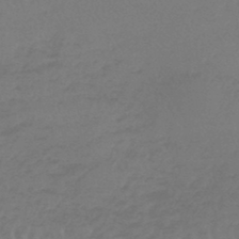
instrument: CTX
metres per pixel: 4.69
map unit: lHb
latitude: -45.3321
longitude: 68.7463
